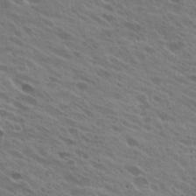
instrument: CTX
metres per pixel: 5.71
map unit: Hto
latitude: 26.0444
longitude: -40.6490
